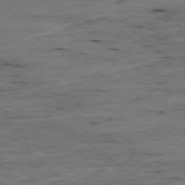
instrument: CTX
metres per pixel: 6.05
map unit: Ap
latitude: -78.5573
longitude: -90.3278
